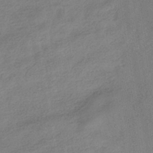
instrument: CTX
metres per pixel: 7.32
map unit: HNhu
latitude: -40.6518
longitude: 98.1795
